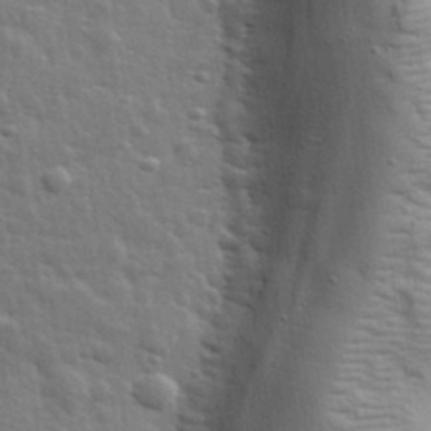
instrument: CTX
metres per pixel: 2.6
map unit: lHvf
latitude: 34.5356
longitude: -81.3859
